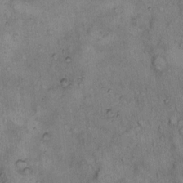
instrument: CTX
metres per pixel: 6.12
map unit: Hto
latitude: 8.5924
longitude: -59.7450
